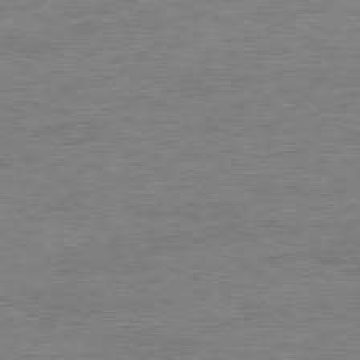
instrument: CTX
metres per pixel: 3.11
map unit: Ap
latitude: -80.5574
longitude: -86.9325
